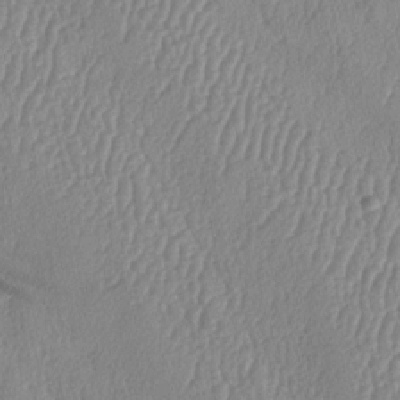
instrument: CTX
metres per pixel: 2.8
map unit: lAa
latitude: -8.1228
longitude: -129.1025
